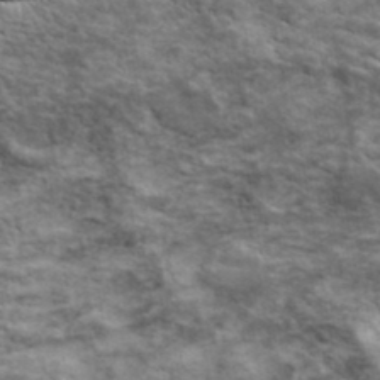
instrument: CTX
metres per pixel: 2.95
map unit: lHvf
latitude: 38.6301
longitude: -88.8569
